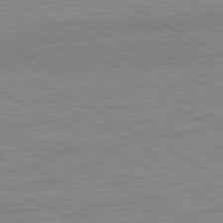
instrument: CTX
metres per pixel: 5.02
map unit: Ap
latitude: -81.9178
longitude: -73.2726
